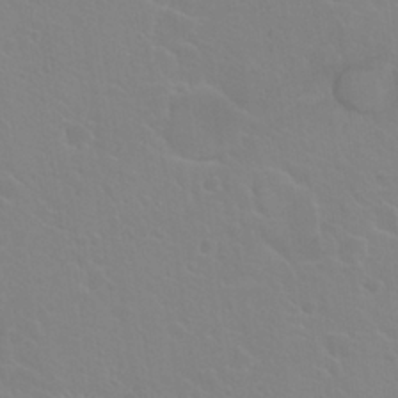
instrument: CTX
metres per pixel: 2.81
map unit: Hto
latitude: 20.7058
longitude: -33.8394
